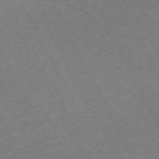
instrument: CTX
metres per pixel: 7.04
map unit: Hpe
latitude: -71.0864
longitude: 9.5210
